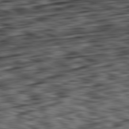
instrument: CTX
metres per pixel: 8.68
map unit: Ap
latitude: -81.6722
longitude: -83.6504
